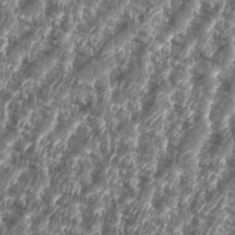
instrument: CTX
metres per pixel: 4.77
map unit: eHh
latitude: 35.7827
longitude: -136.9325
